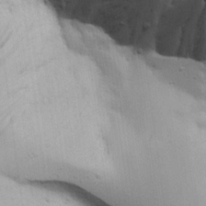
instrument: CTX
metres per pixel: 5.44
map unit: Aa
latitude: 21.8017
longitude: -142.1956
